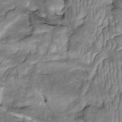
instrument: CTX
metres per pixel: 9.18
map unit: Htu
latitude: -2.0661
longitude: 150.1227
